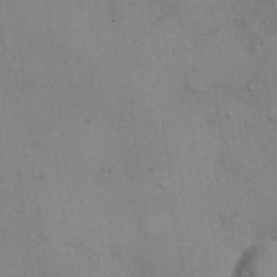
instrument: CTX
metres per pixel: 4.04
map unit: Hto
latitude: 12.0255
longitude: -59.5182
